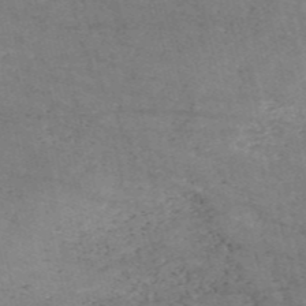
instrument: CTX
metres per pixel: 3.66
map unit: HNb
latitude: -54.3873
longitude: -38.4034
